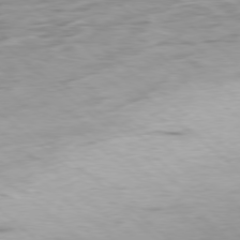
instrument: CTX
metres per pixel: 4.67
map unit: Hpe
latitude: -78.5007
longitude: -18.7057
